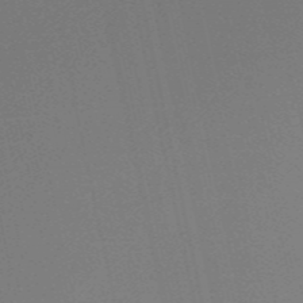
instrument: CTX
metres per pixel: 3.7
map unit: HNb
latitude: -55.0676
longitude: -43.4049
